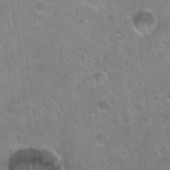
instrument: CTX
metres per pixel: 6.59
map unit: Hto
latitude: 22.1578
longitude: -53.8961
